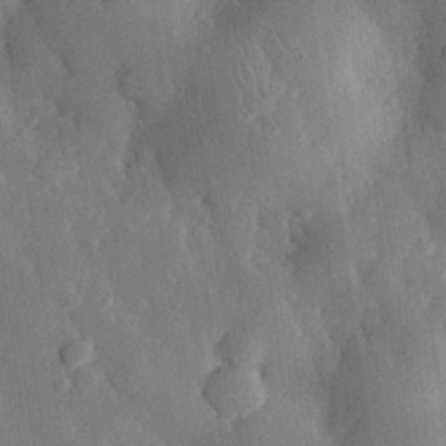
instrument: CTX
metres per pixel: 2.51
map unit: eHh
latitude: 29.8016
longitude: -77.9717
